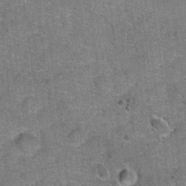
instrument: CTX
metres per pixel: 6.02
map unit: Hto
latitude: 20.1578
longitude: -49.1025
